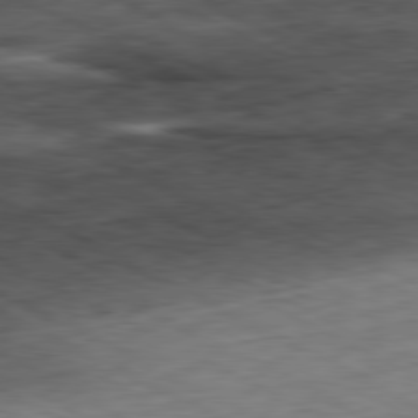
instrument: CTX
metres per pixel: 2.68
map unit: Ap
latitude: -81.1809
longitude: -73.1593
